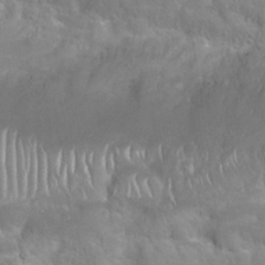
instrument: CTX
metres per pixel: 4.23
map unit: Nhu
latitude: 24.3656
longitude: -60.7057
